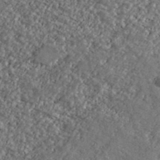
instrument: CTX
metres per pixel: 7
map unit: Ave
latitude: 40.5734
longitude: -111.3482
